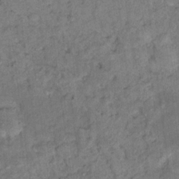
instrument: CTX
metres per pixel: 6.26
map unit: Nhu
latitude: 15.9717
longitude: -31.9906
